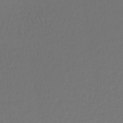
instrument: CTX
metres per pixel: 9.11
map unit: lHb
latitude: -43.7855
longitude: 58.6707
